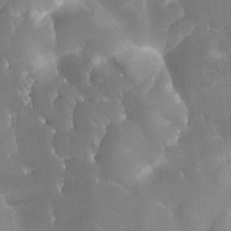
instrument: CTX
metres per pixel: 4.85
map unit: Ave
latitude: -7.7666
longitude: -122.4223
